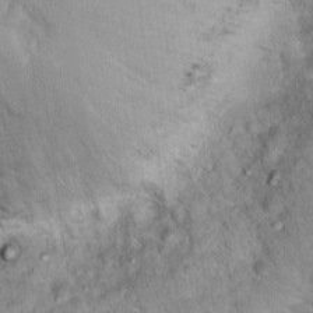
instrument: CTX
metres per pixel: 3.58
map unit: Hto
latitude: 17.3671
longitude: -35.9906
